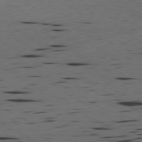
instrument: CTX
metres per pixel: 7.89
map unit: Ap
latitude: -79.7666
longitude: -100.1389
